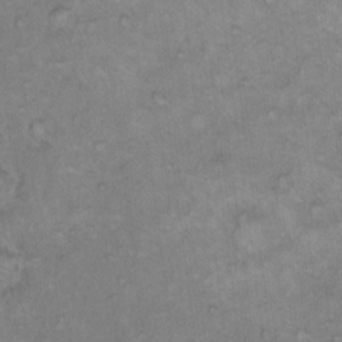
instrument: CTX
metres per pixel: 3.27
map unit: Hto
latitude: 10.4979
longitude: -60.3656
